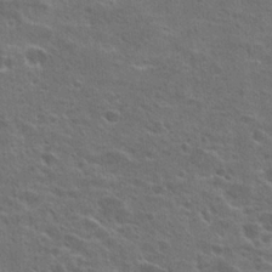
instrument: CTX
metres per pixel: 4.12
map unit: Hto
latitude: 23.6505
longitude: -47.0648
